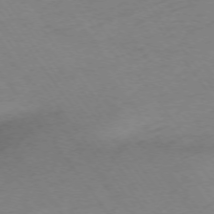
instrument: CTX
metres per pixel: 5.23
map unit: Ap
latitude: -74.7464
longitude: -67.6693
